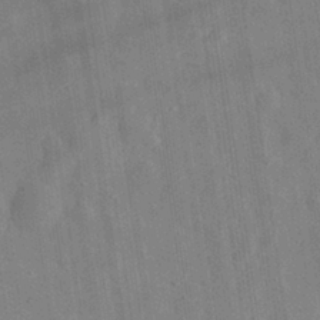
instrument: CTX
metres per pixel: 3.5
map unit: eHh
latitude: 30.9136
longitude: -77.8961
